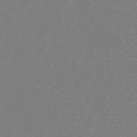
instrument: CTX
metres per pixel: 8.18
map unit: ANa
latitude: 44.9325
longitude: 29.5021
